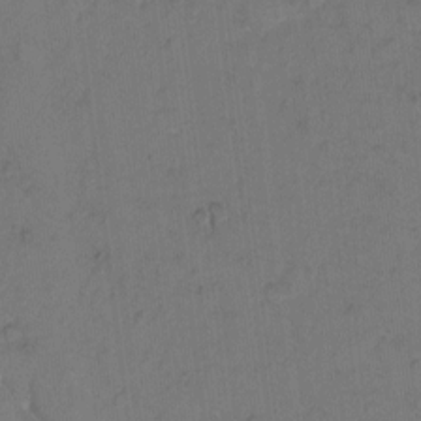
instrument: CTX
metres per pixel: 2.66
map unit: eHh
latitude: 7.1214
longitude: -63.9150
